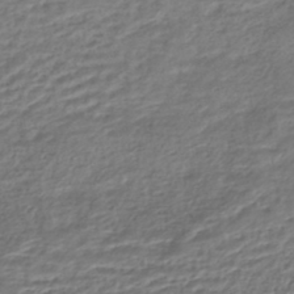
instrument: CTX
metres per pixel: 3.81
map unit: HNhu
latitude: -44.1228
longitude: 102.7274
